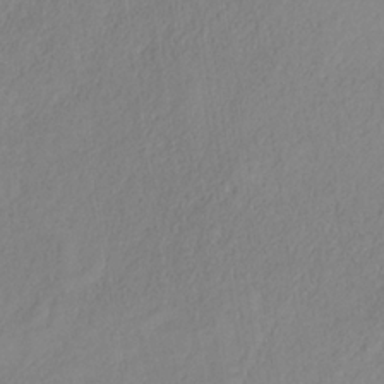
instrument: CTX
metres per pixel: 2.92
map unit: HNb
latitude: -31.9367
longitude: 60.1417
